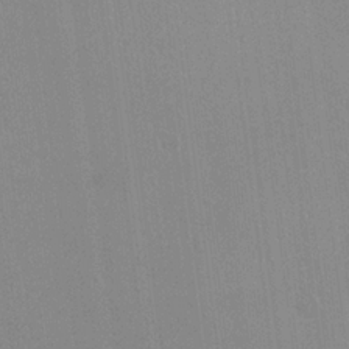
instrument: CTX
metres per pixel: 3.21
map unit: HNhu
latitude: 6.4601
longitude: -2.2711
